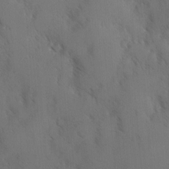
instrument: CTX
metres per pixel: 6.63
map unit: Ave
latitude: -0.7841
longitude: -112.0255
